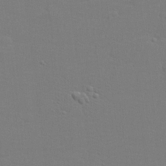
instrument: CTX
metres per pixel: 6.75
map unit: lHvf
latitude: 24.2522
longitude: 141.1431
